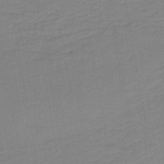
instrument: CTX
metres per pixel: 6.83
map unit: lHb
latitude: -40.6896
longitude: 52.8408
